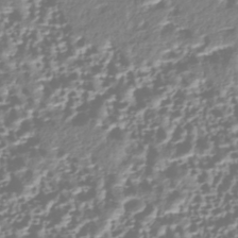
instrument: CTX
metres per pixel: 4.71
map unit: HNhu
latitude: -43.9556
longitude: 106.6141
